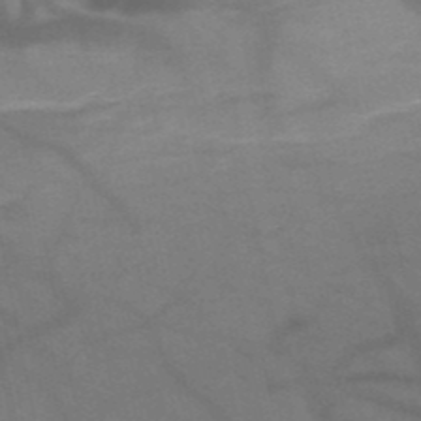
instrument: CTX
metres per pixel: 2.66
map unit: HNb
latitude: -51.2943
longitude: -42.9136
